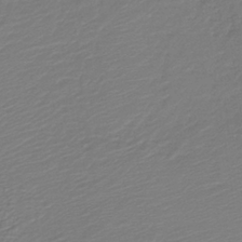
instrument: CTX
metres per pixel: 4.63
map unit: lHb
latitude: -34.7841
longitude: 64.4629
